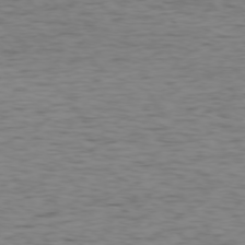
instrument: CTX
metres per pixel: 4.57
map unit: Ap
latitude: -75.8045
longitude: -91.3482
